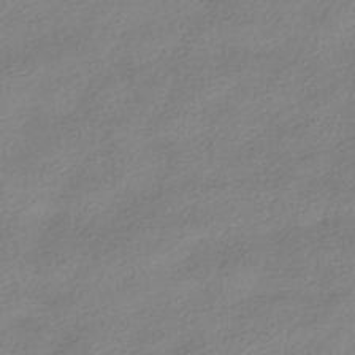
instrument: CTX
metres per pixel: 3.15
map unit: HNhu
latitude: -40.4251
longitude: 96.5952
